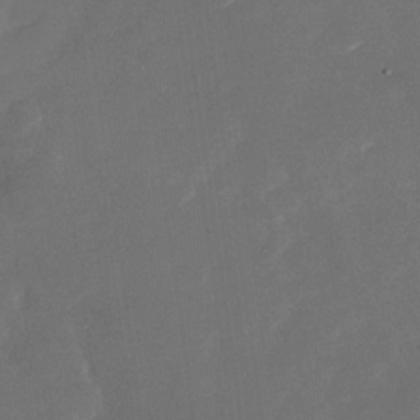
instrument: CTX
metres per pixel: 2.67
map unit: Nhu
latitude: -27.4265
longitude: -73.4049
